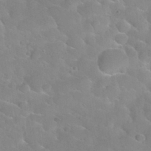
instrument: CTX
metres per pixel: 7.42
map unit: Nhu
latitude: 30.3090
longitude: -51.3670
